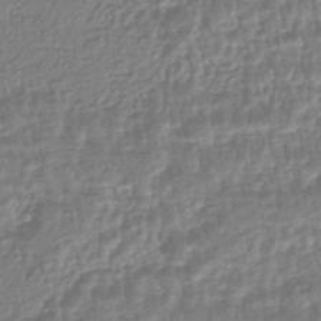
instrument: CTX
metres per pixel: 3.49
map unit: HNhu
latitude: -45.1242
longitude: 100.1038
